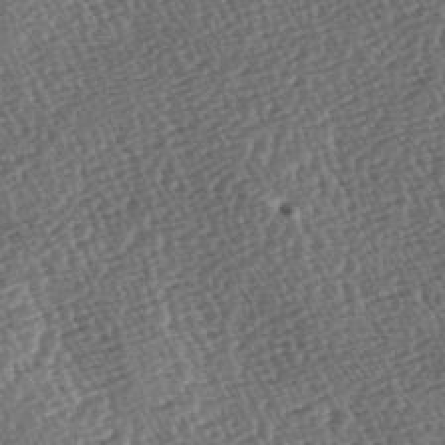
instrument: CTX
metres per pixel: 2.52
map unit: lAa
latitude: -3.5021
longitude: -122.7246
